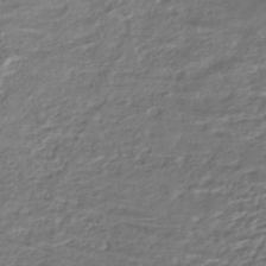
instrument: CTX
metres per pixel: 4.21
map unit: HNhu
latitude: -44.6519
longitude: 101.2375
